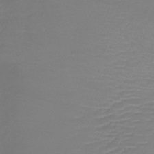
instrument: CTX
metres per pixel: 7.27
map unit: lHb
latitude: -41.5966
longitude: 74.3307
